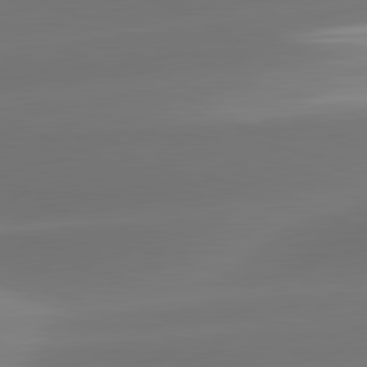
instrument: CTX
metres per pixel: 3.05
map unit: lApd
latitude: 81.6127
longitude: -162.0444
